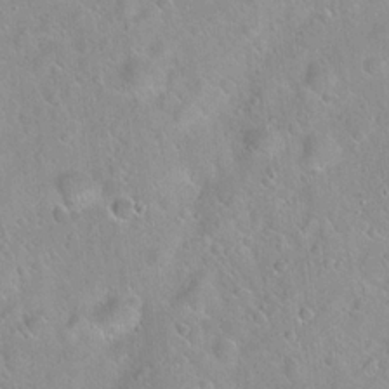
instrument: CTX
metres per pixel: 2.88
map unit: Hto
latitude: 21.1026
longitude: -53.1970
